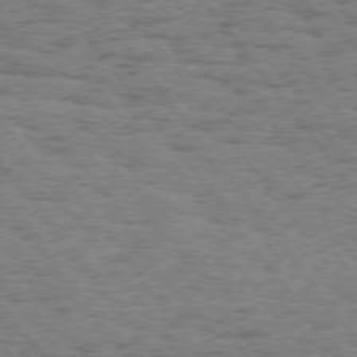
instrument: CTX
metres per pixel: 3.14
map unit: Hpe
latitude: 74.5168
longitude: -135.2915
